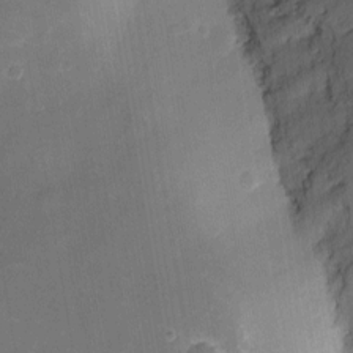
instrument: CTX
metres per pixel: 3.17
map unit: eHh
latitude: 4.4790
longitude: -69.6316
